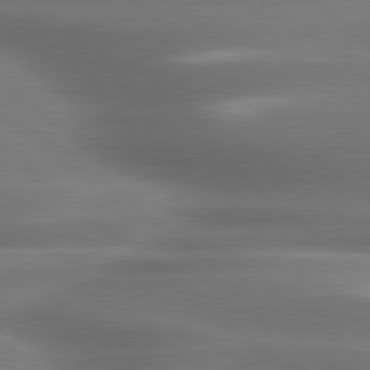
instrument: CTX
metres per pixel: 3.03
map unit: lApd
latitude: 79.5182
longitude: -117.5560
